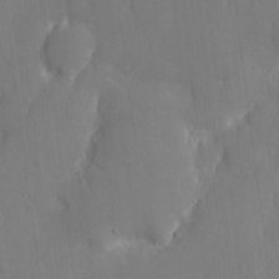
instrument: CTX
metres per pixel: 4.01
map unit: eHh
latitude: 5.6694
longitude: -68.1578
